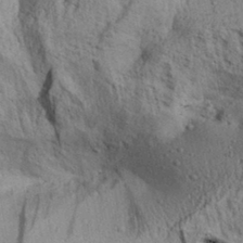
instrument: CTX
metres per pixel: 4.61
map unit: Aa
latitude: 31.0837
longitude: -136.7058
